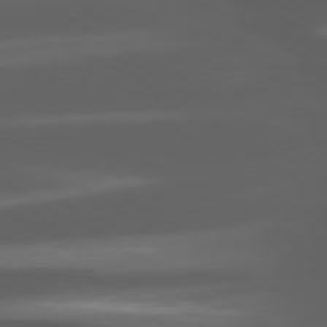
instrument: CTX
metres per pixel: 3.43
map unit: lApd
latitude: 80.4412
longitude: -144.4790
